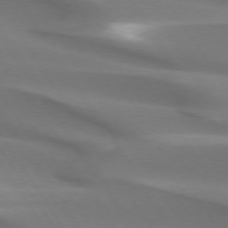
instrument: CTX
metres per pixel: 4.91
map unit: lApd
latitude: 73.7450
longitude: -50.9324
